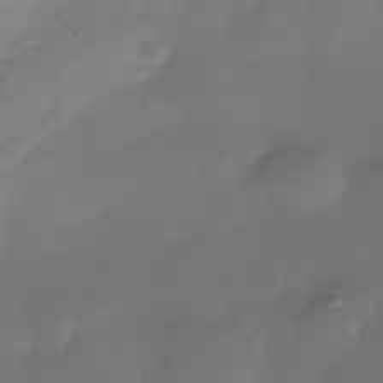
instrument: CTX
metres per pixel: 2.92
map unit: Nhe
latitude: -37.4265
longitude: -113.8394
